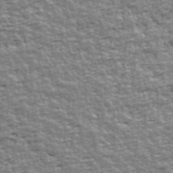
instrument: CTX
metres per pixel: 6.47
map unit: Ave
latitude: 42.3089
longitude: -112.8380
